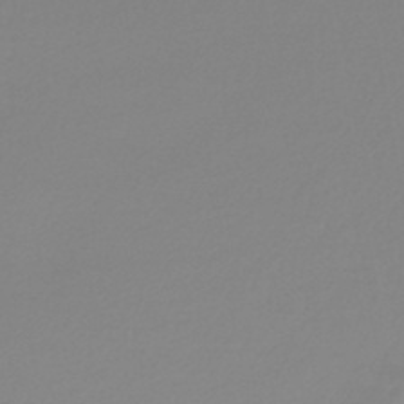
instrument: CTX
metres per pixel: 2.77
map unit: lHb
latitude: -44.1984
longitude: 75.5022
